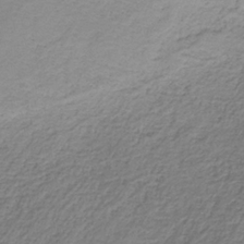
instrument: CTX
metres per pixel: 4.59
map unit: HNb
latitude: -35.0486
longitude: 53.6344
